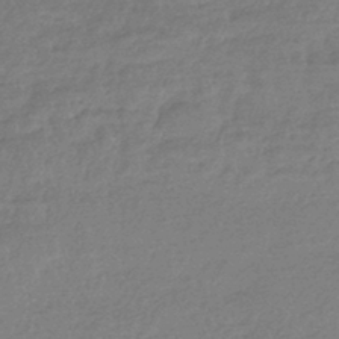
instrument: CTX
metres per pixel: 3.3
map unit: HNhu
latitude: -42.7085
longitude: 93.2754
